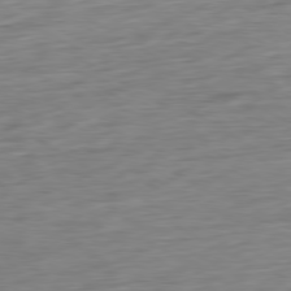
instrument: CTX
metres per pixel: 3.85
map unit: Ap
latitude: -80.3495
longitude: -67.7260
